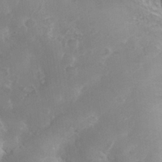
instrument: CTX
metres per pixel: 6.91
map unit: Nhu
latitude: 28.2900
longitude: -66.1388
